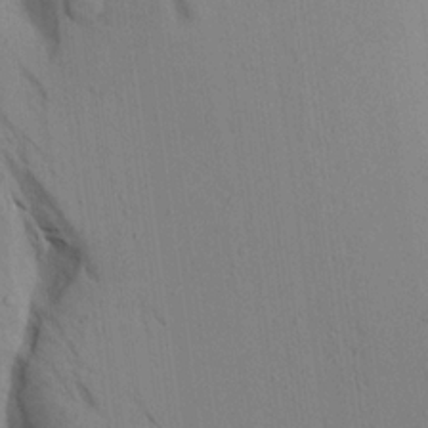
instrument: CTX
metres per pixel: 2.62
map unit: Aa
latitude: 18.3467
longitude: -149.1970
